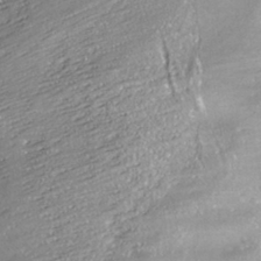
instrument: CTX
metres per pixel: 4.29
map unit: ANa
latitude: -38.7274
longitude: 97.3699
